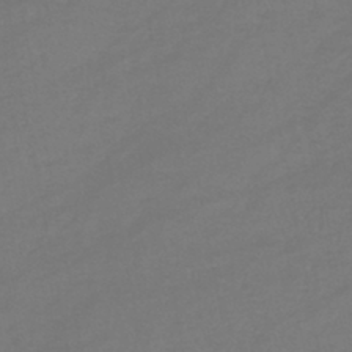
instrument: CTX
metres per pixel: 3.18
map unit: lHb
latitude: -41.6533
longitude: 65.6533
